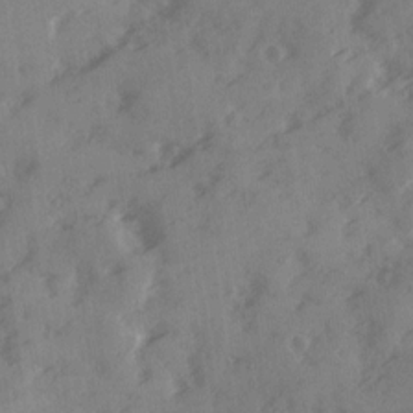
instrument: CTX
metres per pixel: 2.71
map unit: Ave
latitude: 18.8191
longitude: -131.1026
